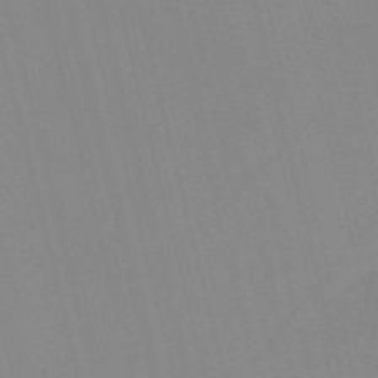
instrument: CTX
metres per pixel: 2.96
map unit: Nve
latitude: -57.7100
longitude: 61.5588
